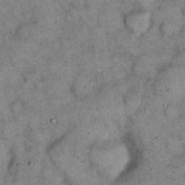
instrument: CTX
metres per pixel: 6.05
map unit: eHh
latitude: 15.6694
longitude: -62.3845
